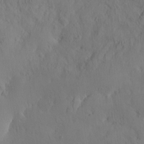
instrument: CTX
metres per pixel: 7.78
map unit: eHh
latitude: -1.5399
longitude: 15.8801
